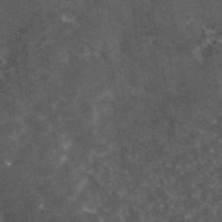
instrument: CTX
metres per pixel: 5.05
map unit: eAb
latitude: 45.5749
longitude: 123.0865
